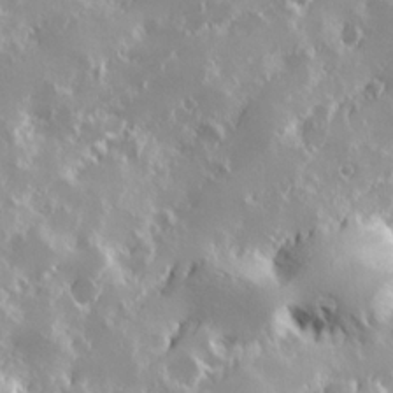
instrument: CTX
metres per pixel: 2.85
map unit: Hve
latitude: 24.1388
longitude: 146.1794
